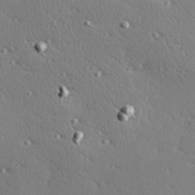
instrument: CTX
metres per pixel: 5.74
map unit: Hve
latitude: 27.0836
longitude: -92.9513
